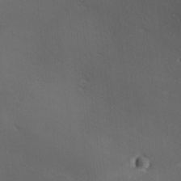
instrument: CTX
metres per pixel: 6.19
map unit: Ave
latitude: 0.4034
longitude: -114.1199
